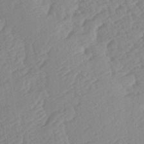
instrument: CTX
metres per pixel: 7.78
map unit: lAa
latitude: -2.3495
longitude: -127.5749
